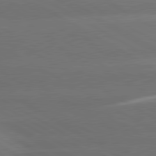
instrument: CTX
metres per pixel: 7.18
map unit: lApd
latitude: 80.7057
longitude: -146.4790
